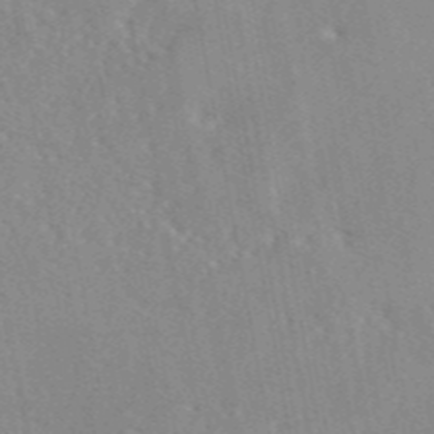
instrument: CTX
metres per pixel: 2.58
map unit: eAb
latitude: 45.6505
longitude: 112.1984
